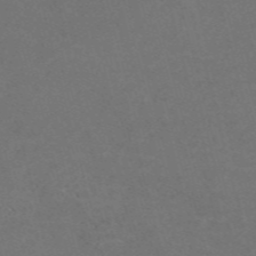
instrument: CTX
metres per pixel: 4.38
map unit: Nve
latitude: -57.6533
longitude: 52.1983
